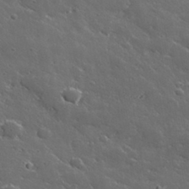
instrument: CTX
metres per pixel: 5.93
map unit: lHvf
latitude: 35.7449
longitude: -91.1403
